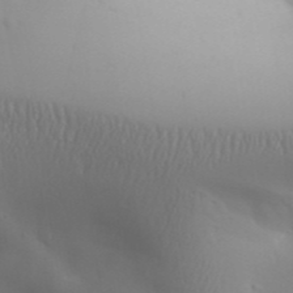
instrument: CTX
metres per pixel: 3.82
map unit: Aa
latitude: 32.2145
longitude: -143.4238
